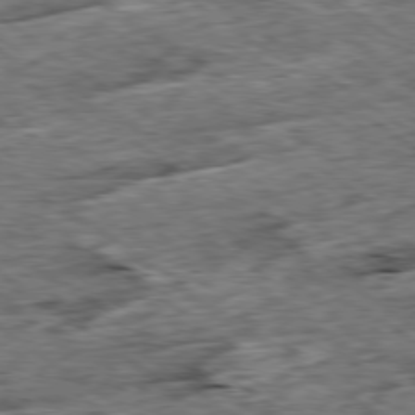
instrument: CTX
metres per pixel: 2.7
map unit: Ap
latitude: -79.4454
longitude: -85.8206
